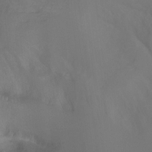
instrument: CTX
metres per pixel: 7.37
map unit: Hto
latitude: -7.1431
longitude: -49.9150
